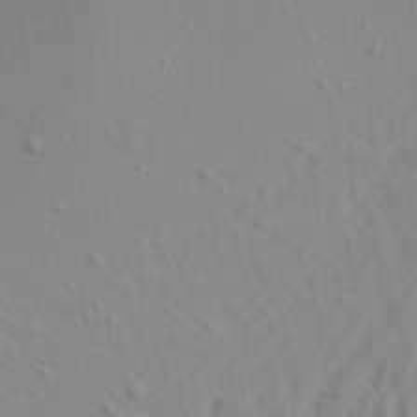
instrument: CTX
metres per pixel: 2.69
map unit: Aa
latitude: 20.8380
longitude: -142.3467
